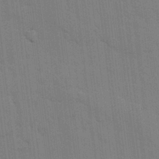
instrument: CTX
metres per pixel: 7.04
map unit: lHvf
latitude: 17.8772
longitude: -113.6694
